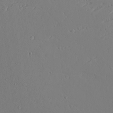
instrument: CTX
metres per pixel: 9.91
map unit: Aa
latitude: 23.7072
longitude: -127.0081
